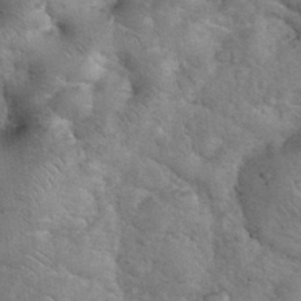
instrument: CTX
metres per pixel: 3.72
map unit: eHh
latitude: 36.0633
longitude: -65.1781
